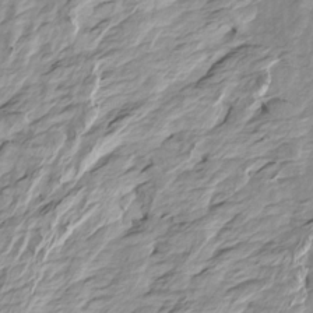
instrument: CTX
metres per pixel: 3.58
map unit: Htu
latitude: -7.0675
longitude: -69.7827
